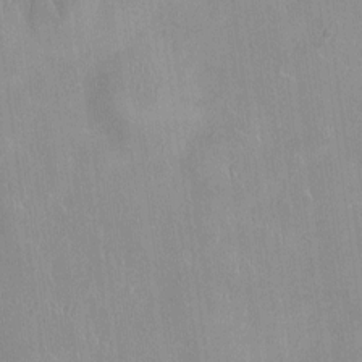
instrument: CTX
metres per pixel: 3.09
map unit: Ht
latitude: -4.5951
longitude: -15.3293
